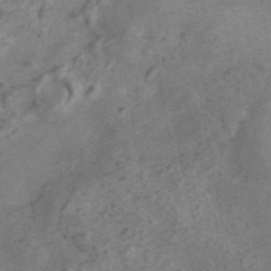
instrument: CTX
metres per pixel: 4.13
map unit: ANa
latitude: 42.4979
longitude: 17.7856
